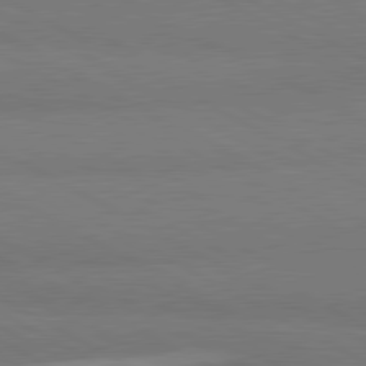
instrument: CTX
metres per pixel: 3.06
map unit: lApd
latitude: 80.7246
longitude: -179.9339
